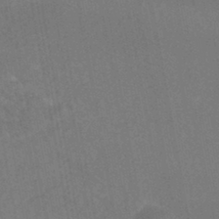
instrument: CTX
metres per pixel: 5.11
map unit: HNhu
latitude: -44.8219
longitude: 92.3306
